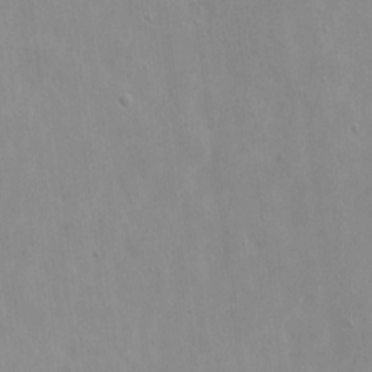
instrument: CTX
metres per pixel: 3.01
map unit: eHh
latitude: 8.0633
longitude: -72.4412
